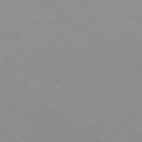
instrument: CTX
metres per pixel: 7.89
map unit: Ap
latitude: -79.2187
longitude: -96.7057
